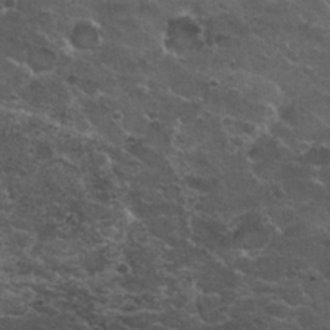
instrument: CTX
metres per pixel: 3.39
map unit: Nhu
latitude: 29.5749
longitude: -53.4993
